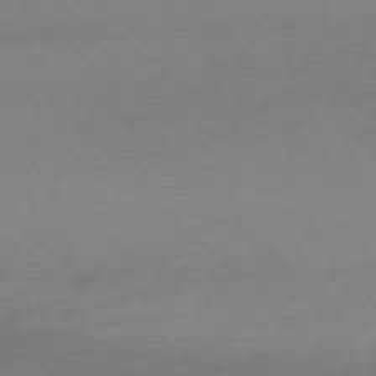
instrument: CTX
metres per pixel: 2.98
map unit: Ap
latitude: -76.7463
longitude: -71.3670
